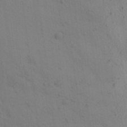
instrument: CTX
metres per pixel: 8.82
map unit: Aa
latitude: 23.5560
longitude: -148.4412
